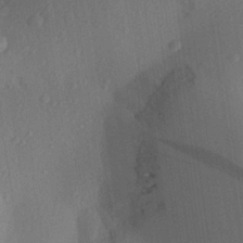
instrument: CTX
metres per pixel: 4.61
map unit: Aa
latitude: 27.4615
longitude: -145.8205
